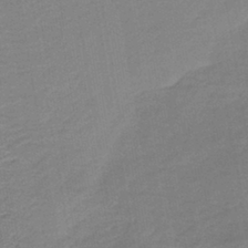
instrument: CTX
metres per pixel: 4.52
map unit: HNb
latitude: -41.8044
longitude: 51.0864
